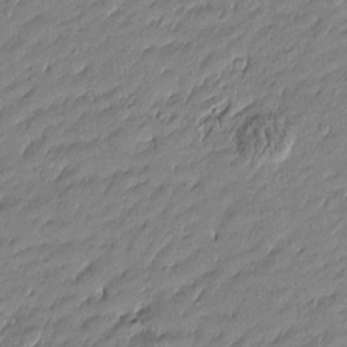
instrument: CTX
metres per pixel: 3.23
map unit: Htu
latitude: -5.7477
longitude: 177.1431
